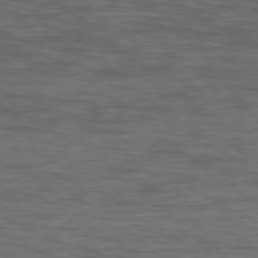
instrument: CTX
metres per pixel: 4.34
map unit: Ap
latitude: -77.8233
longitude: -95.2159
